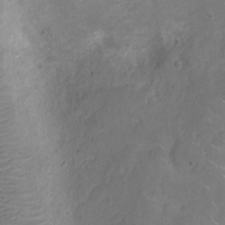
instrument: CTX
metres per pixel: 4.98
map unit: Ht
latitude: -4.6518
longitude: -15.8773
